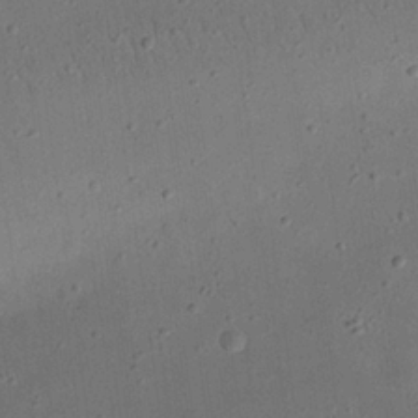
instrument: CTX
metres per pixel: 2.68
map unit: eHh
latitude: 24.2900
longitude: -68.7435
